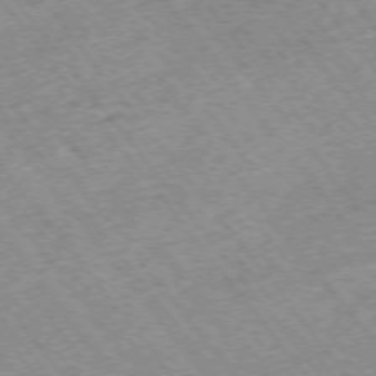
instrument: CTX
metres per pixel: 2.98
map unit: Hpe
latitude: -75.2565
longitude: -18.4979
